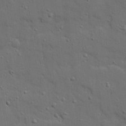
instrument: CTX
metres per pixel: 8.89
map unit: Ave
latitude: 19.0458
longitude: -128.7624
